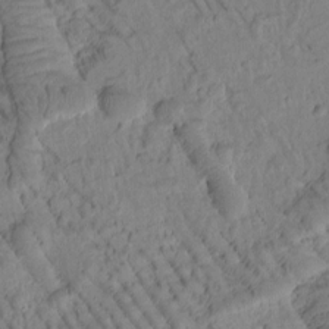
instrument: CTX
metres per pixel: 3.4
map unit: Htu
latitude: -1.6533
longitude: 171.9178
